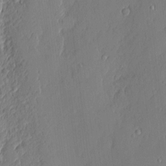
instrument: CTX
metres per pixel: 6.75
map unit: eHh
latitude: 3.6505
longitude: -76.0255
